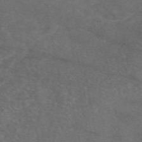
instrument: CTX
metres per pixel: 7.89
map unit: eAb
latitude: 47.7639
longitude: 117.3698
